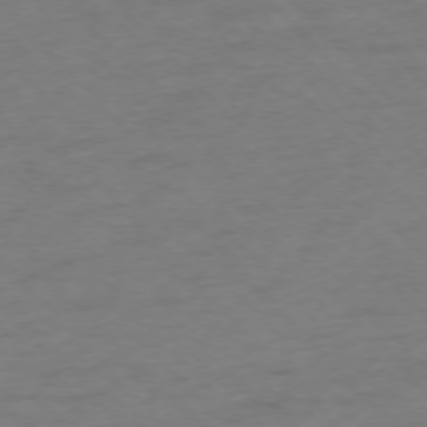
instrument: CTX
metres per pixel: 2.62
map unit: Ap
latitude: -76.3495
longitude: -80.3656
